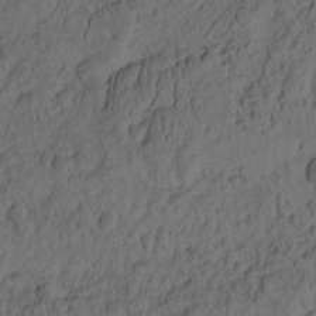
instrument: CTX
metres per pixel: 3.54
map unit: eHh
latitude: -1.8612
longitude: 16.8975
